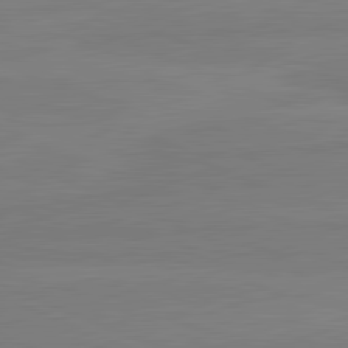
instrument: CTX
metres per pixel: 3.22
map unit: lApd
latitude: 81.5560
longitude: -179.8206
